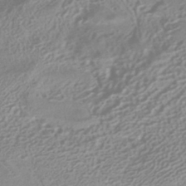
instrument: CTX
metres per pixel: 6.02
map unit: HNhu
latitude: -40.9164
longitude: 92.0283
